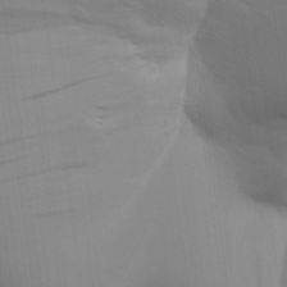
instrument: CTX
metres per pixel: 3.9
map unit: Aa
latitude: 27.8017
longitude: -138.9325
